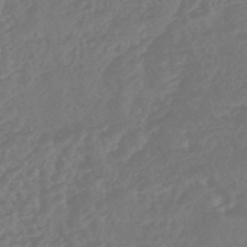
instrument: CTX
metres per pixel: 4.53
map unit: HNhu
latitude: -46.7463
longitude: 91.9367
